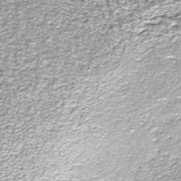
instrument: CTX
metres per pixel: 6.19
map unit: ANa
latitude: -44.6519
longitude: 106.2362
